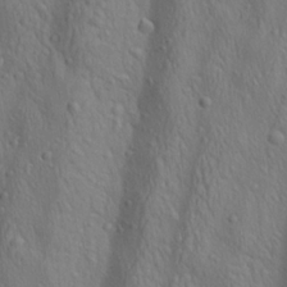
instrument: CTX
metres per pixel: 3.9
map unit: lAa
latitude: 22.5546
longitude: -138.0633
